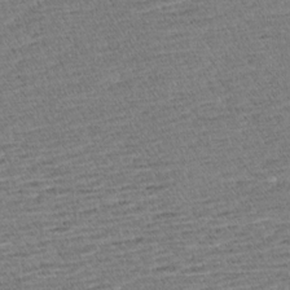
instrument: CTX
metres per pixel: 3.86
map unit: Aa
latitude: 6.9325
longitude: -136.9892
